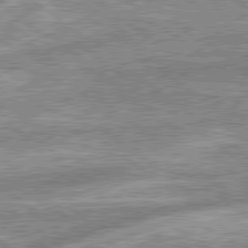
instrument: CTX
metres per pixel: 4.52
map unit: lApd
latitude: 79.3860
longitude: -168.2523
